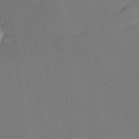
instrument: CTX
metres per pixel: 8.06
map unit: lHvf
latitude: 25.3481
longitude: 140.5763
